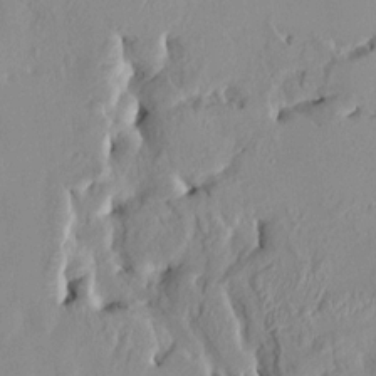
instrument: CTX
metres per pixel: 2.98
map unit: HNhu
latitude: 4.9136
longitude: -2.2333
